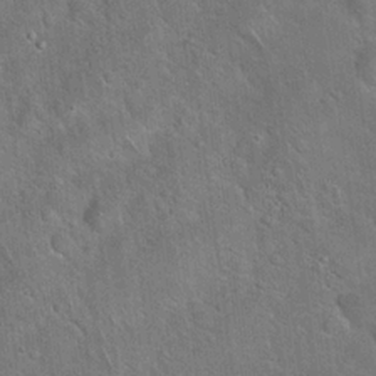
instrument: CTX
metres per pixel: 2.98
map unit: Hto
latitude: 19.8961
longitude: -51.5182
